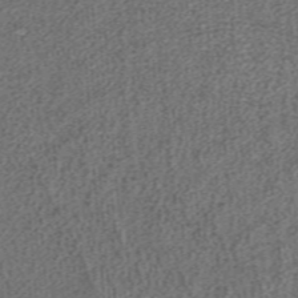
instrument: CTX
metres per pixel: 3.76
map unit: ANa
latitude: 36.6680
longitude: 15.2754
